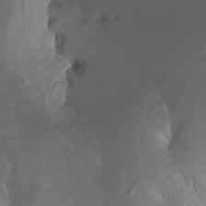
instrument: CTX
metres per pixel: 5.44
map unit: Nhu
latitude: -10.9542
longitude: -40.6490
